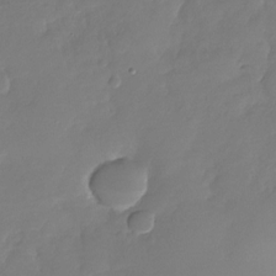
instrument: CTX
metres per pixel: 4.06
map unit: Nhu
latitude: -29.0298
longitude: -61.0647
